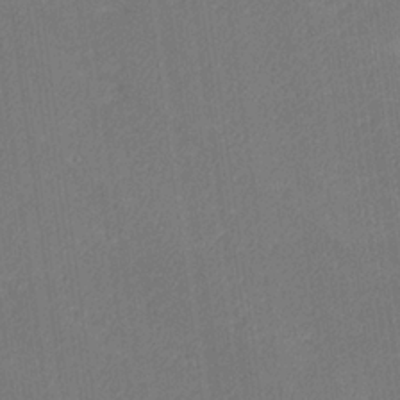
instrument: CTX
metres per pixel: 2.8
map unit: lHvf
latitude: 26.1011
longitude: 141.6911
